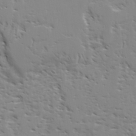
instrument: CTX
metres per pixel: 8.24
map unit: Ave
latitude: 22.9325
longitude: -132.0444
